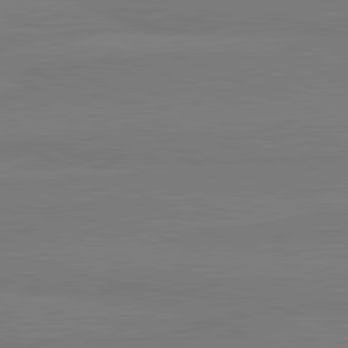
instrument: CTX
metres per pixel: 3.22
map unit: lApd
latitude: 81.7261
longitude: -179.4427
